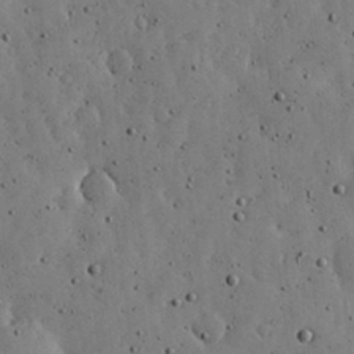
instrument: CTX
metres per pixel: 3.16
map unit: lHvf
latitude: 18.8758
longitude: -114.2522
